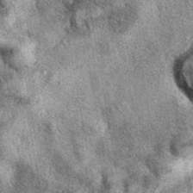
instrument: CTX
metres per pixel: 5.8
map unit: eAb
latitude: 39.9528
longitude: 106.8408
